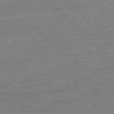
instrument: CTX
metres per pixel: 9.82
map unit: Ap
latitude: -77.3321
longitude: -96.1011
